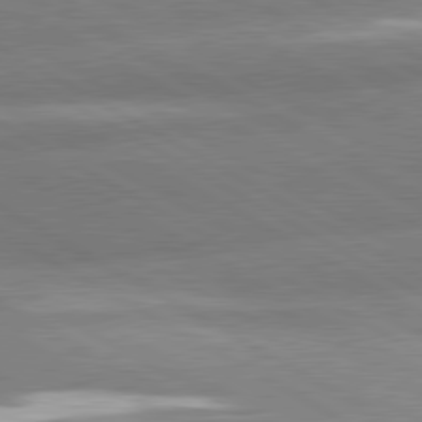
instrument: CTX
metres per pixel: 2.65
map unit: lApd
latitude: 80.6868
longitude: -162.9514
